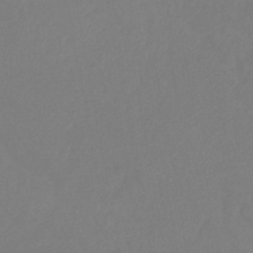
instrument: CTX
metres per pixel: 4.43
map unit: eHb
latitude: -30.9730
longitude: 66.4818
